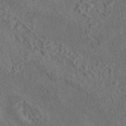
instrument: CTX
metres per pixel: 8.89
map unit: eAb
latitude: 43.5560
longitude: 114.7652
